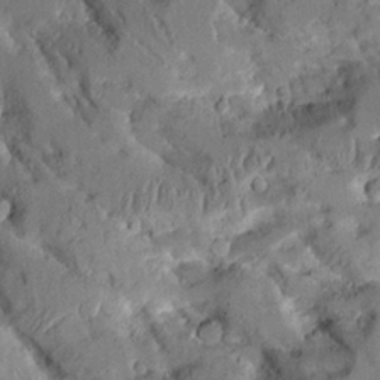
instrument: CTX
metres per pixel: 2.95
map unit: Aa
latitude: 10.0444
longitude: -126.0255
